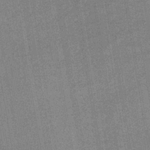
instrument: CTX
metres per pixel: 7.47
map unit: lHb
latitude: -37.2376
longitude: 74.2362
